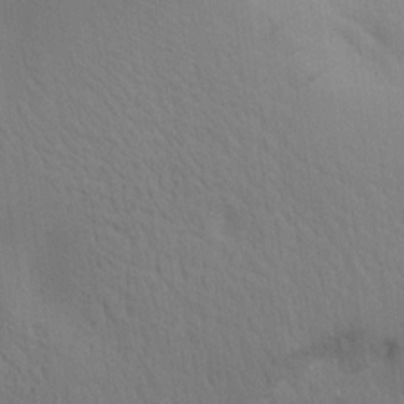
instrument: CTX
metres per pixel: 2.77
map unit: Ave
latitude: 17.0458
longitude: -138.9136
